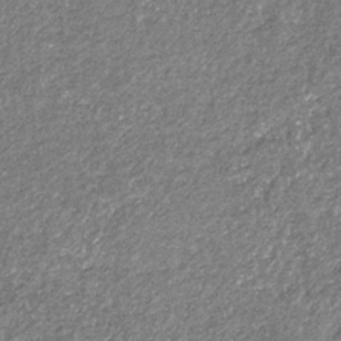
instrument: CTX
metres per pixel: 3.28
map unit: eHb
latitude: -31.6344
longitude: 69.8422
